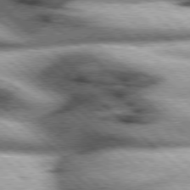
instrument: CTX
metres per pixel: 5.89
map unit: Hpe
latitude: 77.7071
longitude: -156.3467
